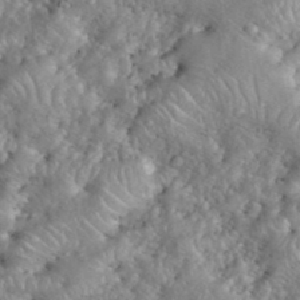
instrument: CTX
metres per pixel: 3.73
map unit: eHh
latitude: 40.0255
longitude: -57.3292
